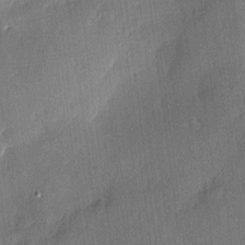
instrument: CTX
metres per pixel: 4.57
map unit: eHh
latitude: 4.6301
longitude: -74.8191
